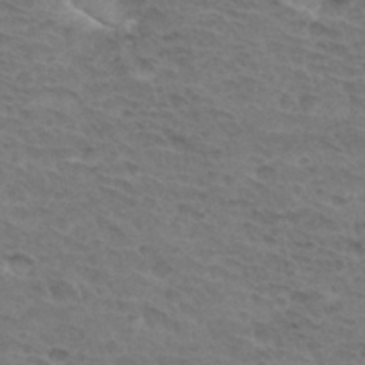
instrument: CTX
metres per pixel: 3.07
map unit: Hto
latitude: 33.5182
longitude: -45.8394
